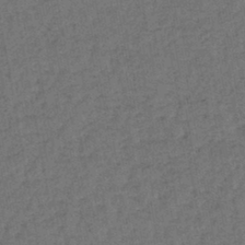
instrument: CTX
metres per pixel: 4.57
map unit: lHb
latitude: -43.1809
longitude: 61.3321
